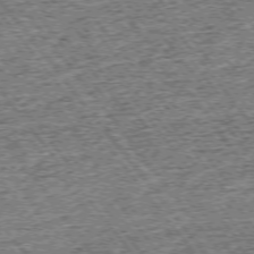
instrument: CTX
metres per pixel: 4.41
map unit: Ap
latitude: -75.1620
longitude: -91.9906
